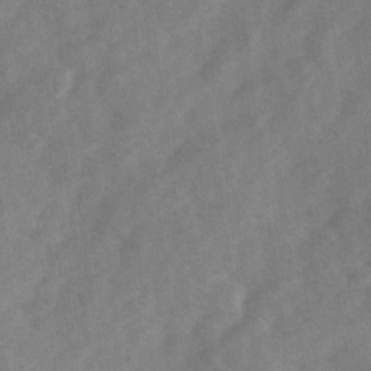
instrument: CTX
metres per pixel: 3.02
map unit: Ave
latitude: 1.4237
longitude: -111.7072
